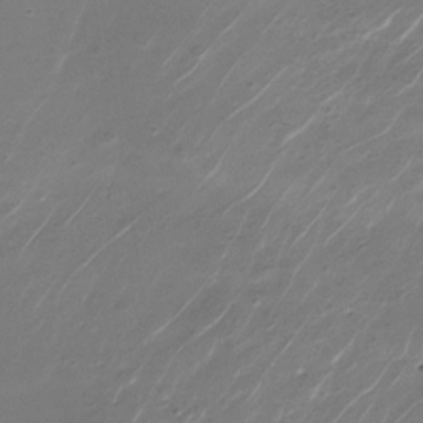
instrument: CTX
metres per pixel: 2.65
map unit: Nhu
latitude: -27.9178
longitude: -67.8205
